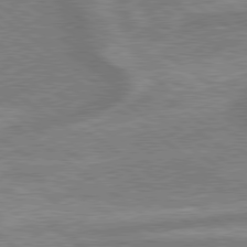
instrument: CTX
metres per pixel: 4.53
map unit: lApd
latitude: 79.4994
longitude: -170.8947
